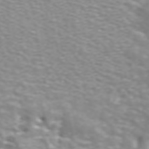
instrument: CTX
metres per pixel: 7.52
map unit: ANa
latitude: 44.5923
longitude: 28.0661
